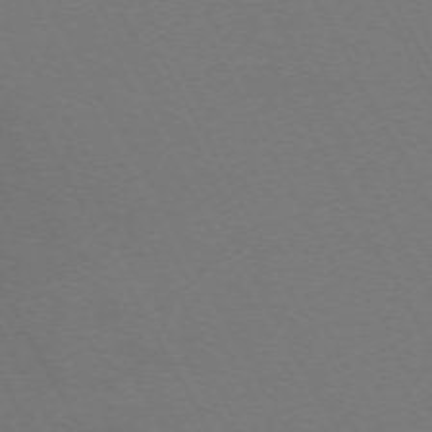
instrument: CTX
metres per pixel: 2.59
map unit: Hpe
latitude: -72.7652
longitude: 9.8989
